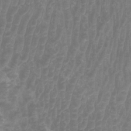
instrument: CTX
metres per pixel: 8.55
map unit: Htu
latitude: 3.0269
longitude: -20.3845
